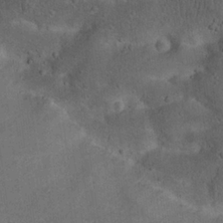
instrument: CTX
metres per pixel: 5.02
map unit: Nhu
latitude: 22.6868
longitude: -71.4993
